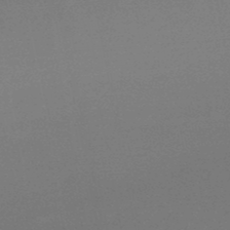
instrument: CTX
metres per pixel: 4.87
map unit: lHb
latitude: -48.6141
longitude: 66.4062
